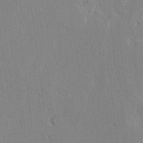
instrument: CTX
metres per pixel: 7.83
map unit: lAvf
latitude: -4.9541
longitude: -114.0444
